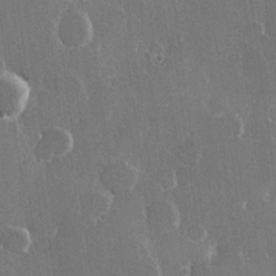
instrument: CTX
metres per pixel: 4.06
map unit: Hve
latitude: 22.4223
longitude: 147.8044
